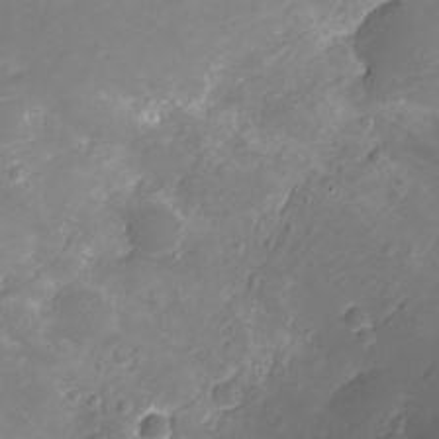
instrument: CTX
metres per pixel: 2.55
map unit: Ht
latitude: -11.6722
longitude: -23.3859
